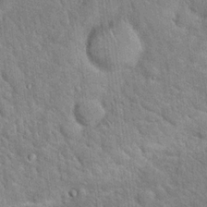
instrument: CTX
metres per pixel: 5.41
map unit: Hto
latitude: 19.0269
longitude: -51.5749
